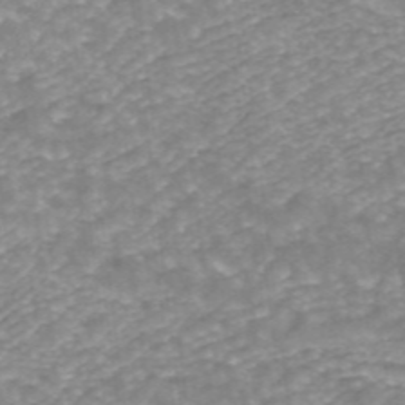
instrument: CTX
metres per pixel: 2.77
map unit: ANa
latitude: 43.1592
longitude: 25.6533
